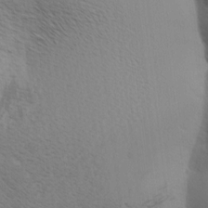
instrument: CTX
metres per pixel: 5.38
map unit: Aa
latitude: 8.8758
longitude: -135.6694
